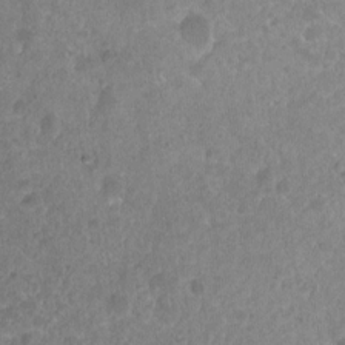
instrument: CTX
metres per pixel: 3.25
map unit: Nhu
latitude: 4.0822
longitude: -16.0633
